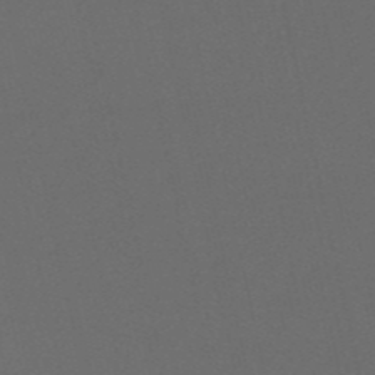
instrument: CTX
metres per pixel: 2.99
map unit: HNb
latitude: -53.5021
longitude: -42.1767
